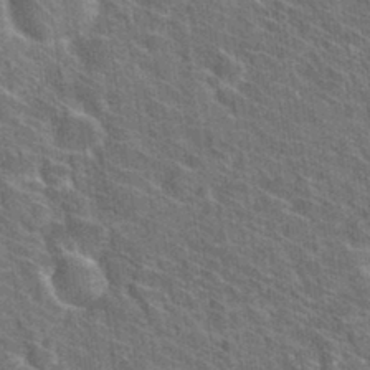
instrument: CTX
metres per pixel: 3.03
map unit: Hto
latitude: 31.6505
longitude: -44.5546
